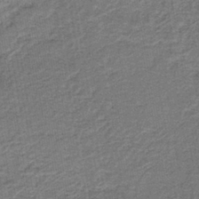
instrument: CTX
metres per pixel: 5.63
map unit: HNb
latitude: -39.8423
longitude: 50.8408
